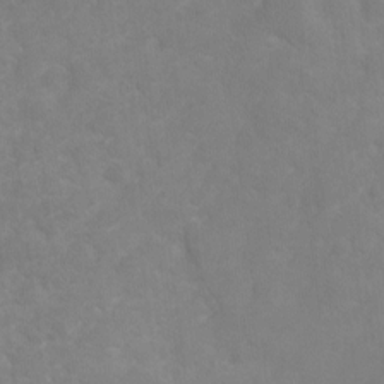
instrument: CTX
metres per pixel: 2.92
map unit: Hto
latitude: 2.7624
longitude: -35.4993
